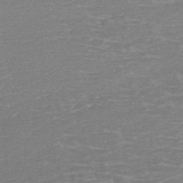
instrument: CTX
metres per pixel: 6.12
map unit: HNb
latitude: -49.2376
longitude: -51.7827
